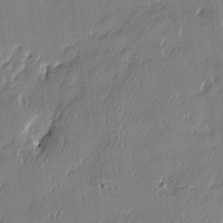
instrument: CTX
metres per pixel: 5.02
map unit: Htu
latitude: -6.0283
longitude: 176.1606
